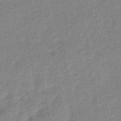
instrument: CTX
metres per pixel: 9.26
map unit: eHb
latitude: -41.2376
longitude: 82.0472
